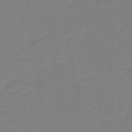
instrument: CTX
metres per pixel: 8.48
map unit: lHb
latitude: -42.2172
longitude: 52.6707
